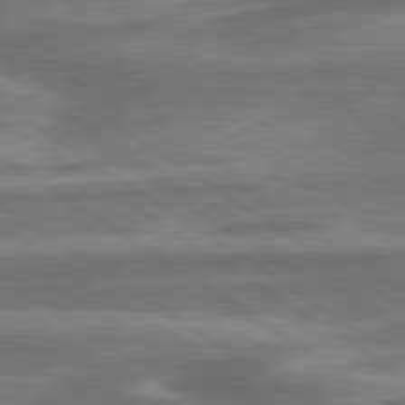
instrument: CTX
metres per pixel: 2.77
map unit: lApd
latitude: 79.8773
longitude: -171.5182
